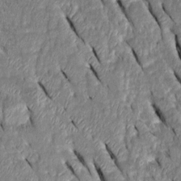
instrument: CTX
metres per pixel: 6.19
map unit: Htu
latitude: -0.5574
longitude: 149.3510
